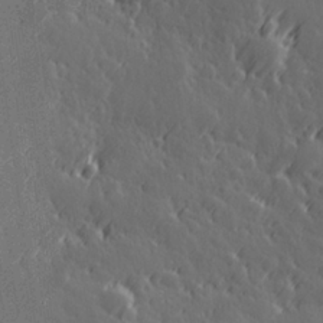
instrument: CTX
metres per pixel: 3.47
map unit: Hve
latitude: 26.8758
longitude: 145.5588
